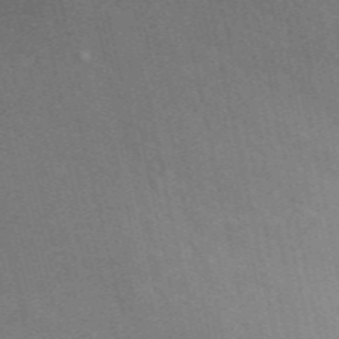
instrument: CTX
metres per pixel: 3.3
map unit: ANa
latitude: 49.1592
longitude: -72.6869
